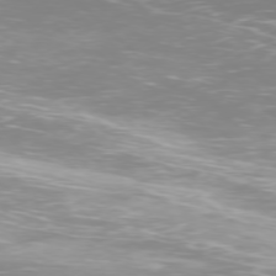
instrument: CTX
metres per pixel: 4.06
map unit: Ap
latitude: -77.6722
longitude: -65.1781
